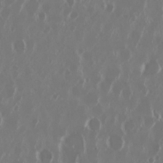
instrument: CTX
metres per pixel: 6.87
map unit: Nhu
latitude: 29.8583
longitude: -60.7624
